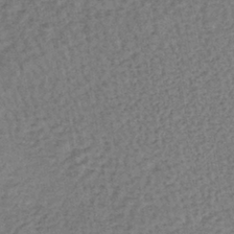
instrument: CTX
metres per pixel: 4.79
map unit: lHb
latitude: -38.8786
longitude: 62.6896
